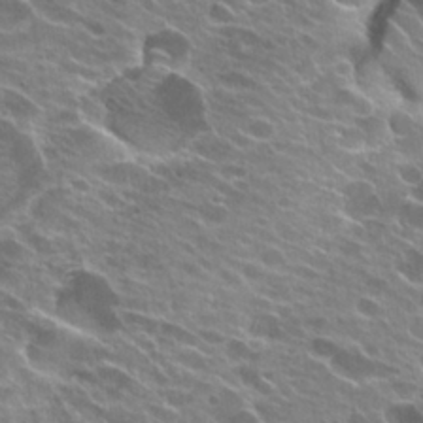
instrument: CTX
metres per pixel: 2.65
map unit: Hto
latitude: 24.4223
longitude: -41.4615
